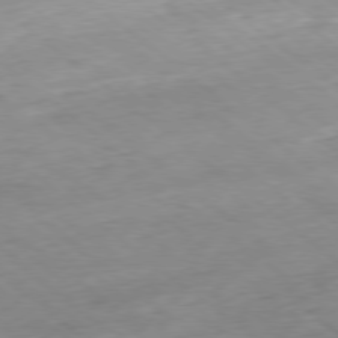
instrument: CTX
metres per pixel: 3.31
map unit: Hpe
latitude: -78.9352
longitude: 11.1809
